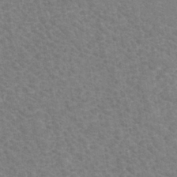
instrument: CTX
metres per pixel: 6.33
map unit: eHh
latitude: -40.6140
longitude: -29.7072
